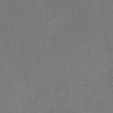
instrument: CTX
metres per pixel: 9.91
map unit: eHh
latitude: 4.8569
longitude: -66.1388
